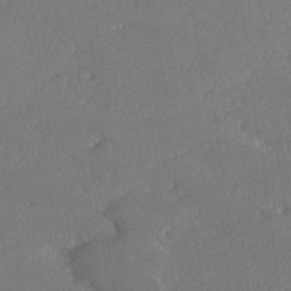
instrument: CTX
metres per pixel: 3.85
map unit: lHvf
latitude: 26.5168
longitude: 140.9353
